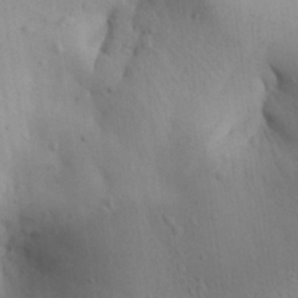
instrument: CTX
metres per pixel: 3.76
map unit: Aa
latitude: 30.5168
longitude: -145.0458
